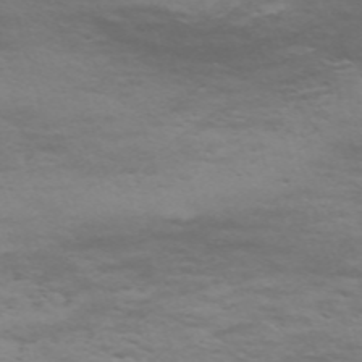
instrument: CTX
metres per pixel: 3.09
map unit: Nve
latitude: -59.5777
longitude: 56.2361
